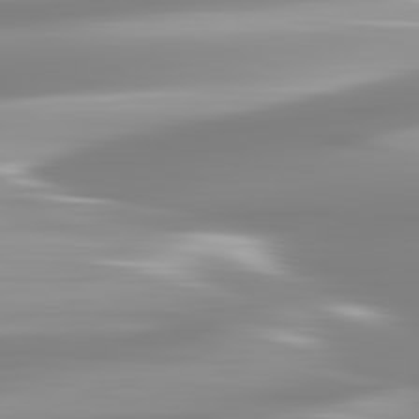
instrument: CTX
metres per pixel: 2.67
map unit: lApd
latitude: 82.8946
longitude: -139.6694
